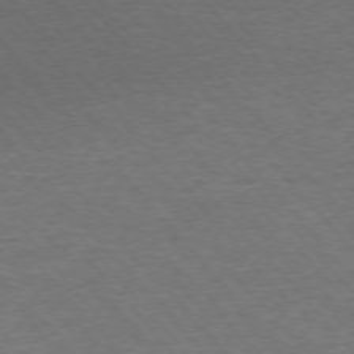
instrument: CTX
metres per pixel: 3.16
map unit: Ap
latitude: -76.3306
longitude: -87.8961
